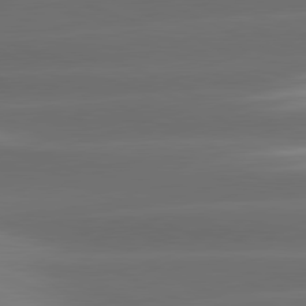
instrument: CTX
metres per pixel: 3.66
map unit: lApd
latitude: 81.1592
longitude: -142.4223
